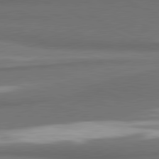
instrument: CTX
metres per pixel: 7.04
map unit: lApd
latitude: 81.4993
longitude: 175.0486
